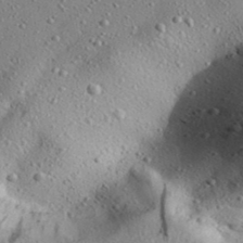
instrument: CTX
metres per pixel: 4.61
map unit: Aa
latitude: 31.3293
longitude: -134.4412
